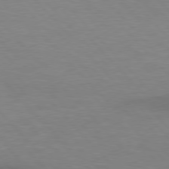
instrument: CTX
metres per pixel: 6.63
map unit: lApd
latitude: 76.9702
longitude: -59.0836
